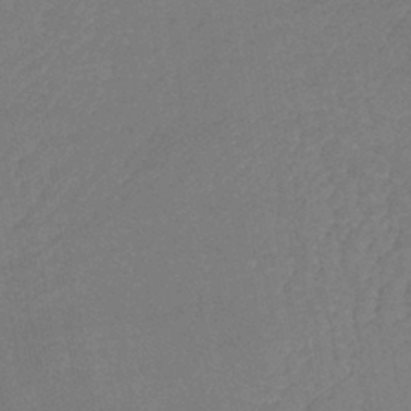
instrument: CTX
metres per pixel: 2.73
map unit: lHb
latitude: -40.5763
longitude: 66.2928
